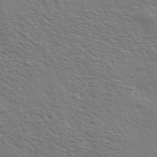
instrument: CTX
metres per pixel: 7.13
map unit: Ave
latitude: 37.0081
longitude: -109.5371
